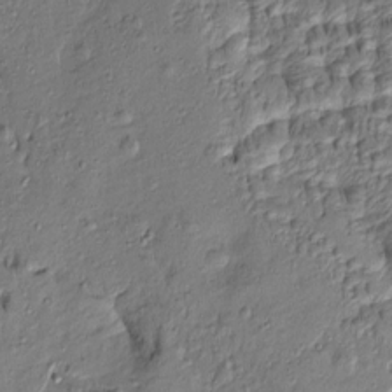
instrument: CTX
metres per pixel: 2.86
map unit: Htu
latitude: -8.0283
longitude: 177.3132
